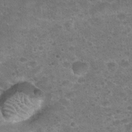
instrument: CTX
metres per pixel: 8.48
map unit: Hto
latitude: 23.1403
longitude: -49.7639
